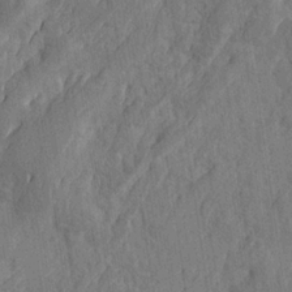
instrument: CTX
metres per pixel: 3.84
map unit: Htu
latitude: -4.0283
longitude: -177.4048
